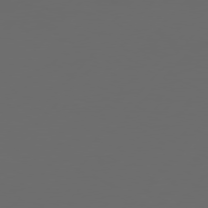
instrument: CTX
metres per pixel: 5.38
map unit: Hpe
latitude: 76.5356
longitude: -139.4048
